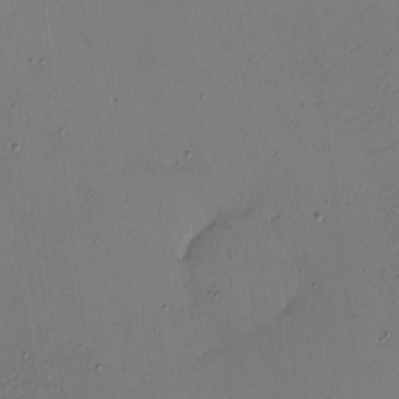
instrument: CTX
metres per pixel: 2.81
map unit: eHh
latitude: -4.6707
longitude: -79.0459
